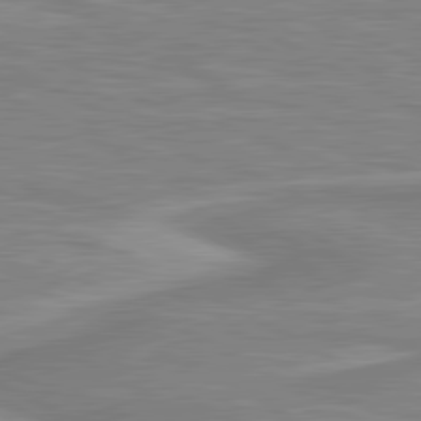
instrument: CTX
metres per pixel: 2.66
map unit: lApd
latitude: 80.8758
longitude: 173.2187
